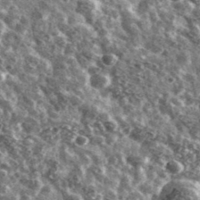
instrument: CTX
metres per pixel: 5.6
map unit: Ave
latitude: 40.6490
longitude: -106.1389
